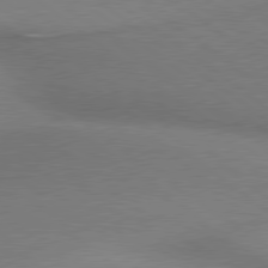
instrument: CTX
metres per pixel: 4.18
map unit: lApd
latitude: 79.4805
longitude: 179.9556
